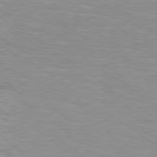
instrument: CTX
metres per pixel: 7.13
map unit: Hpe
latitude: 79.1026
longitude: -154.1578
